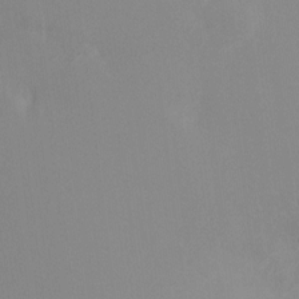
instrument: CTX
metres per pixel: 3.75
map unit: Ht
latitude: -10.4251
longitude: -33.5371
